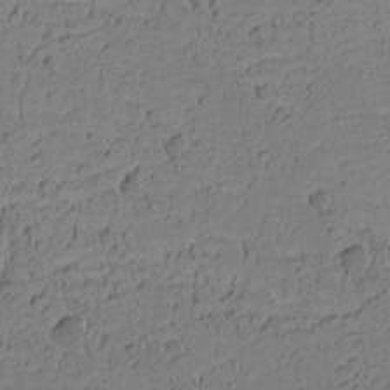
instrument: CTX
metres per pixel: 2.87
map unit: Nhu
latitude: -5.4832
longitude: -151.5182
